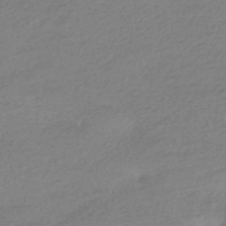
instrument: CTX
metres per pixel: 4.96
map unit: HNhu
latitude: -42.8785
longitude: 93.2376
